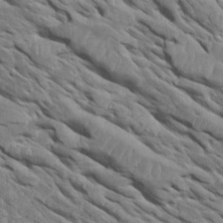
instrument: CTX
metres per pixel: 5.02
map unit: Htu
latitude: 1.5938
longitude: 145.4266
